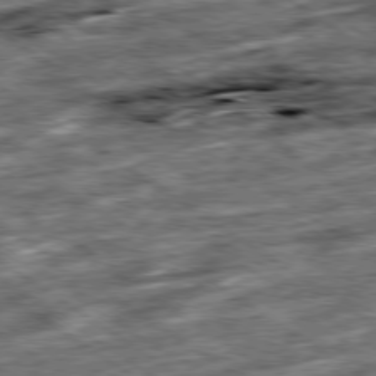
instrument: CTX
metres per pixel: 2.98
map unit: Ap
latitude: -79.4643
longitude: -49.6505
